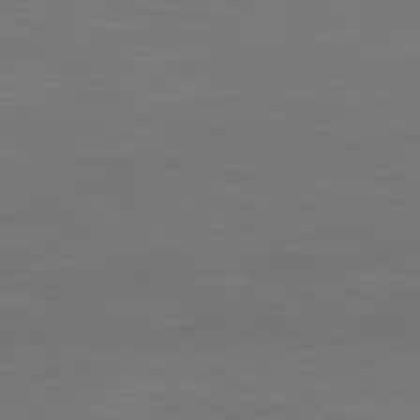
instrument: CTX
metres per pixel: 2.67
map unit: Ap
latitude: -80.4818
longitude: -62.3845
